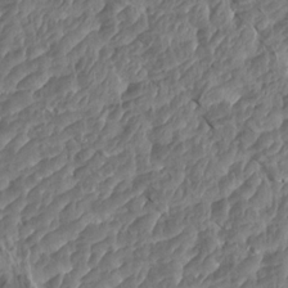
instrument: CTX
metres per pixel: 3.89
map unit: Aa
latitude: 14.7058
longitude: -142.7057
